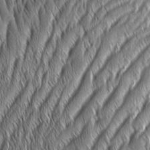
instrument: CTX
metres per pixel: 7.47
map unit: Aa
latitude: 8.2523
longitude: -130.8947
